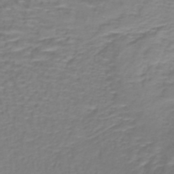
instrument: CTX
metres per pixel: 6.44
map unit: lHb
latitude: -40.6518
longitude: 58.2361
